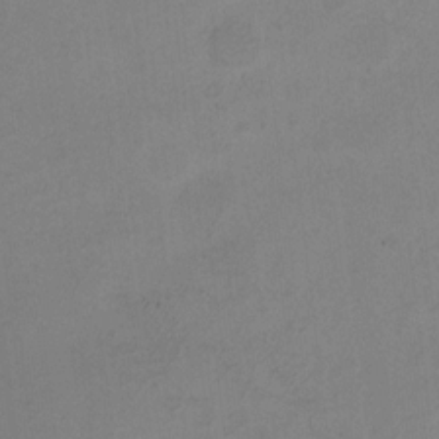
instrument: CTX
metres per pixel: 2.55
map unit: HNhu
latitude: 9.5371
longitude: 15.2376
